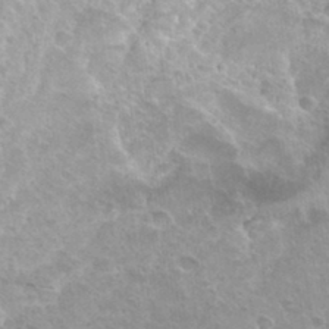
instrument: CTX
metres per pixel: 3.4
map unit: Hto
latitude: 33.0081
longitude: -42.6680
